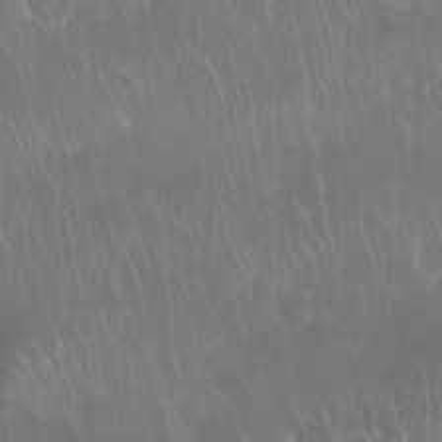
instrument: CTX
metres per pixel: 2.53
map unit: Nhu
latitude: 28.2900
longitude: -62.3090
